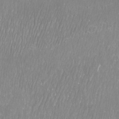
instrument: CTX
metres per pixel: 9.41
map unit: Htu
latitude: -8.5952
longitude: -75.7639
